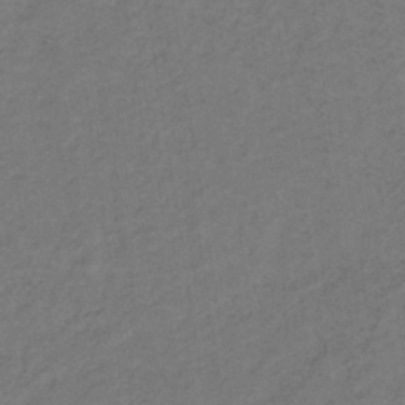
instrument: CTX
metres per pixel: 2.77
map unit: lHb
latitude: -32.9353
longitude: 65.1809
